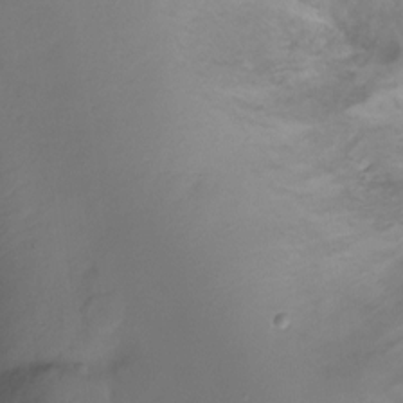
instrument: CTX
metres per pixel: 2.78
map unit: Hto
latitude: -12.2551
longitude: -39.8394
